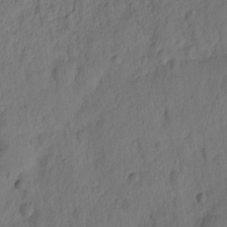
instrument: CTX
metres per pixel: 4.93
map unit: Htu
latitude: 2.3089
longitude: -178.8002
